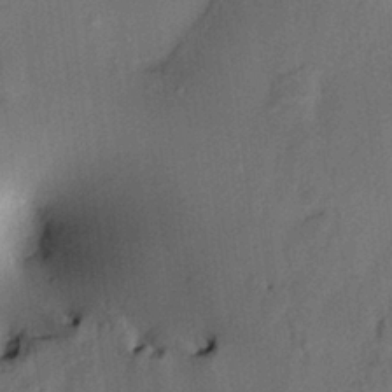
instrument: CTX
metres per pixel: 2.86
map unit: HNhu
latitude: 14.4601
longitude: 10.8030
